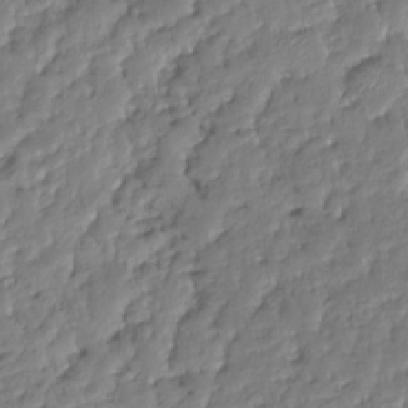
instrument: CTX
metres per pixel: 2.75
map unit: HNhu
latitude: -24.9353
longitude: 50.9920
